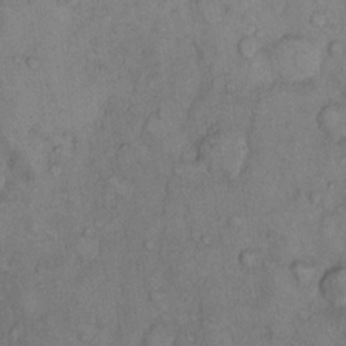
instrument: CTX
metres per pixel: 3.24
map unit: Hto
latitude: 11.1781
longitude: -60.9136
